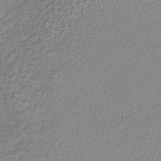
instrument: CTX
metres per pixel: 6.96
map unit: lHb
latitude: -42.1605
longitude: 68.8974
